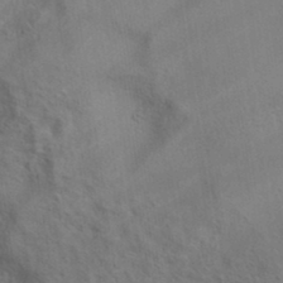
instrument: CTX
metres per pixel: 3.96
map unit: eAb
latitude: 34.9702
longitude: 111.6721
